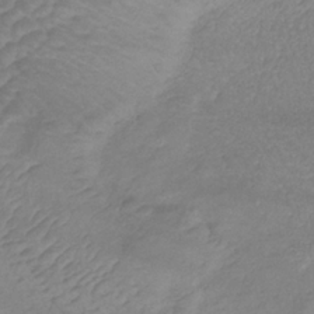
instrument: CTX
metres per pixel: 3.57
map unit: lHb
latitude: -34.5574
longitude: 71.6155
